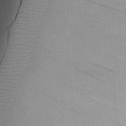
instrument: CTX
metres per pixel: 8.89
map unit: Nhu
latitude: 17.9528
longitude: -74.2523
